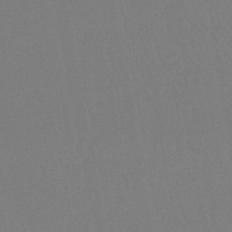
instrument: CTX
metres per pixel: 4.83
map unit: lHb
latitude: -46.1794
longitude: 77.6722
